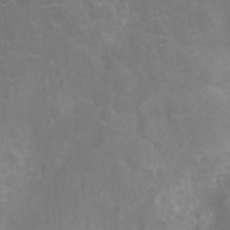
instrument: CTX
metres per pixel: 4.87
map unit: Ht
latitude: -11.2376
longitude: -24.0822
